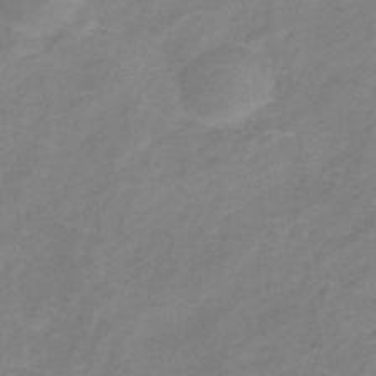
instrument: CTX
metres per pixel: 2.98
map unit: lHb
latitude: -37.5777
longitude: 73.3132
